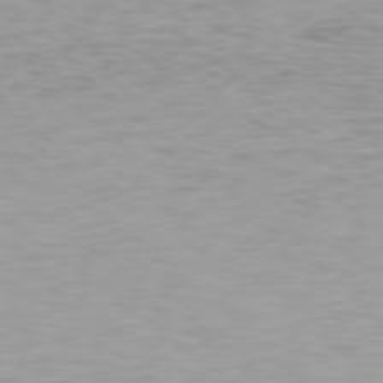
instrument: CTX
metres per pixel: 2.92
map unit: Hpe
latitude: 78.4223
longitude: -170.2144
